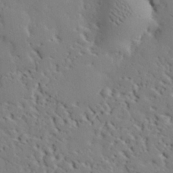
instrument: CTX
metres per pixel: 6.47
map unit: eHh
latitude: 30.3468
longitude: -82.7813
